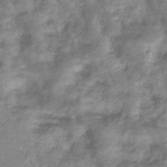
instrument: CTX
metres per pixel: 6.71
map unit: eHb
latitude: -36.8219
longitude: 75.7667
